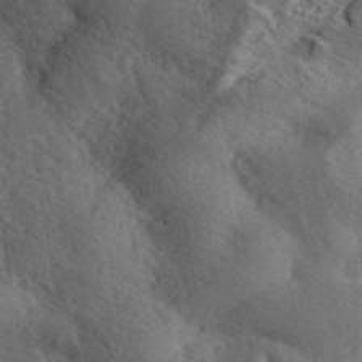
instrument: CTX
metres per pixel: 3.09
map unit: ANa
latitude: 42.0633
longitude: 52.2550
